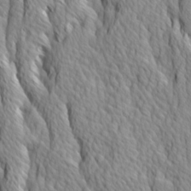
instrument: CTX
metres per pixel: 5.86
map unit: Ave
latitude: 14.3657
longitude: -133.3671
